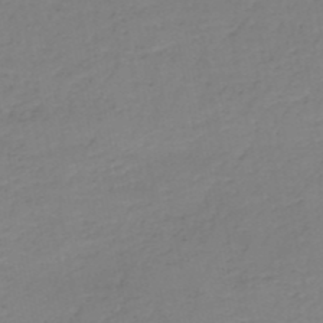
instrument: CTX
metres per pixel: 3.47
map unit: HNb
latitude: -50.7841
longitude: -50.4034
